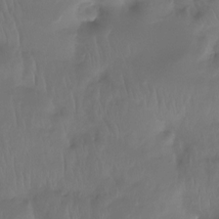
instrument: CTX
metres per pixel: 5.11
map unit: Htu
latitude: -15.5777
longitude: -46.4790
